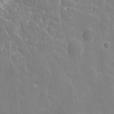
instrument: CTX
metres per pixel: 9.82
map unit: eHh
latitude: 10.3656
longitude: -70.2900
